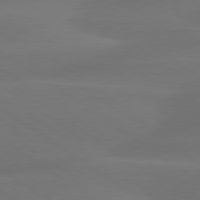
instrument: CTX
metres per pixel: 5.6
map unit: lApd
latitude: 79.6505
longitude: -90.4223
